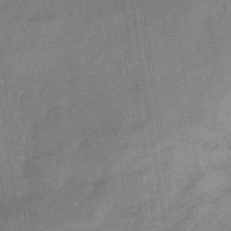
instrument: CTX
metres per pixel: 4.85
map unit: HNb
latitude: -32.4629
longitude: 57.4832
